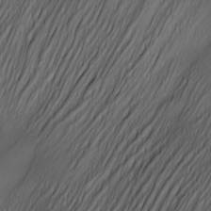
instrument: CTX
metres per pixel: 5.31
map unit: Nve
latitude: -23.4266
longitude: -138.3278
